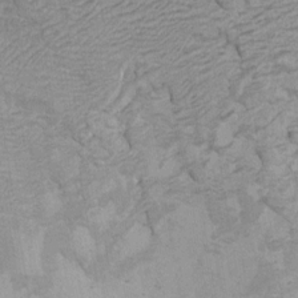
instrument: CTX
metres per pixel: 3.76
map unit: Htu
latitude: -7.4454
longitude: -66.7813
